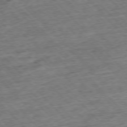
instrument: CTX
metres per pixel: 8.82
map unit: Hpe
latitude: -77.0109
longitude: -16.1389
